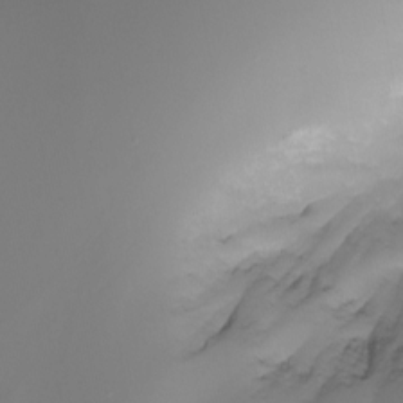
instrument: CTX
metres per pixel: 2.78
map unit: Nhu
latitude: -4.2739
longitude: -76.8947
